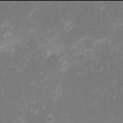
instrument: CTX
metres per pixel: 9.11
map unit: eHh
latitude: -2.0094
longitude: -84.5735
